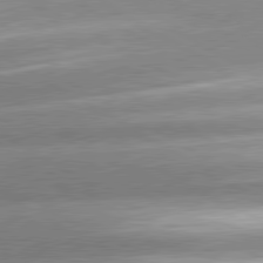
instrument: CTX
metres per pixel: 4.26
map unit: lApd
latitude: 80.6113
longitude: -154.9514
